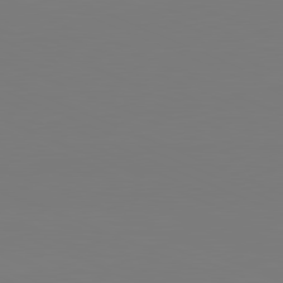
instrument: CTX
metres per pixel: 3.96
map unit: lApd
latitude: 81.8205
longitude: 147.5966
